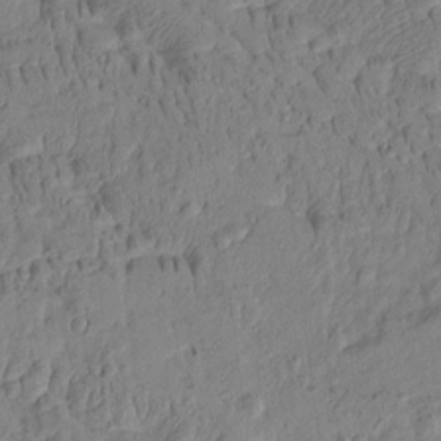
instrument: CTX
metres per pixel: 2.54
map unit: Htu
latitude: -8.0472
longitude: 177.5777
